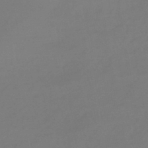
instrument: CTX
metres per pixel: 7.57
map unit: eHb
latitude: -43.4454
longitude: 87.4266
